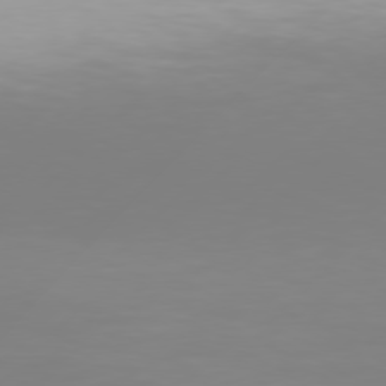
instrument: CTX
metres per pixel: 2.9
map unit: Hpe
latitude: 77.3481
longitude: -138.5357
